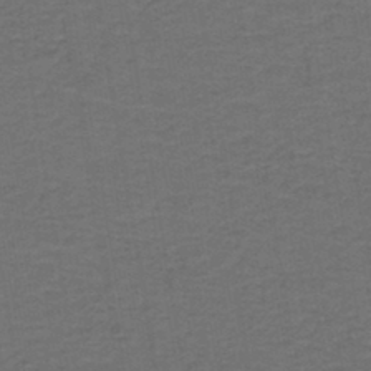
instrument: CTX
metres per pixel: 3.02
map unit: lHb
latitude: -43.3509
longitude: 53.6344
